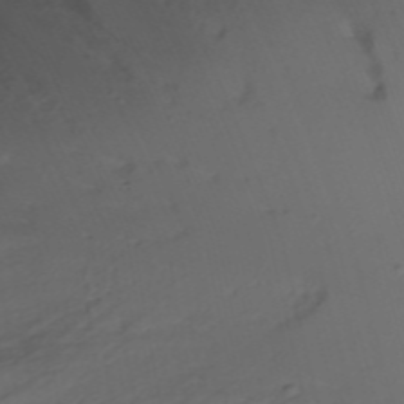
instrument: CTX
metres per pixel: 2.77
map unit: Nhu
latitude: -4.9163
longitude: -84.5357
